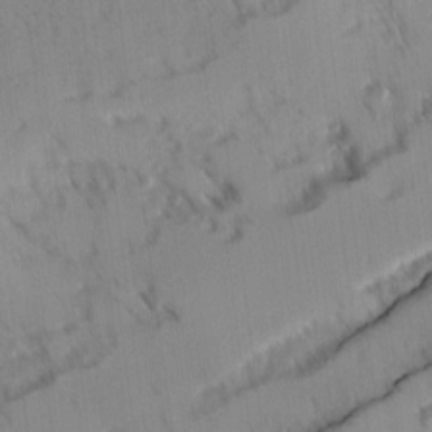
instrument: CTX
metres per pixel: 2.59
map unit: Ave
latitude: 8.5546
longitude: -103.5938
